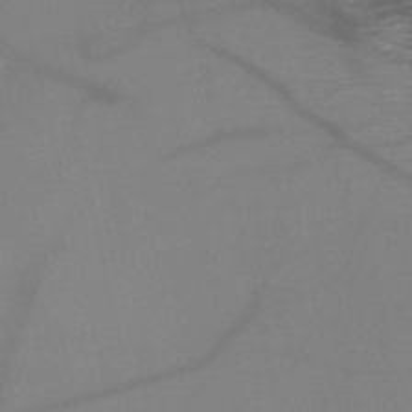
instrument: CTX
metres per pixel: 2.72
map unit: HNb
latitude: -50.9353
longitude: -46.1767
